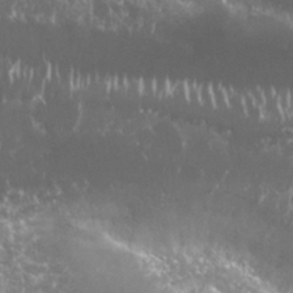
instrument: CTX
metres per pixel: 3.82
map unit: Nhu
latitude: 25.9150
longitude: -60.5545
